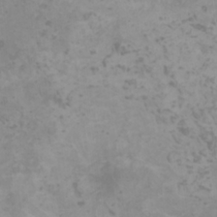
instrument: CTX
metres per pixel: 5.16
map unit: HNhu
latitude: 0.4034
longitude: 2.4251
